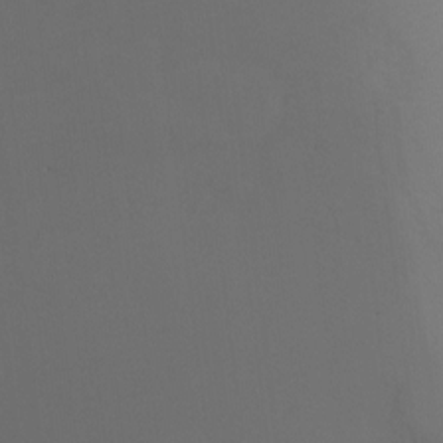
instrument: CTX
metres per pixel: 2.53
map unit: Ht
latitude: -8.4818
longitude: -32.5168
